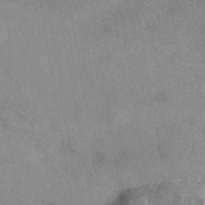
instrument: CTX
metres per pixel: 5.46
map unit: eAb
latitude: 40.6490
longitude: 108.5952
